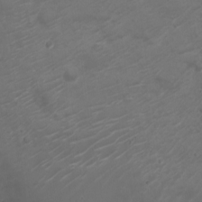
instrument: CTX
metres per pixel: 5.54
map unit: Nve
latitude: -20.1794
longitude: 106.0094
